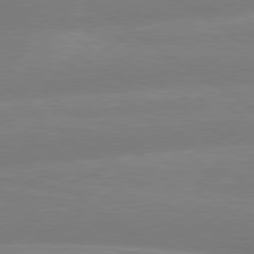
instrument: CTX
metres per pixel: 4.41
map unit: lApd
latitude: 79.1781
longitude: -149.9150
